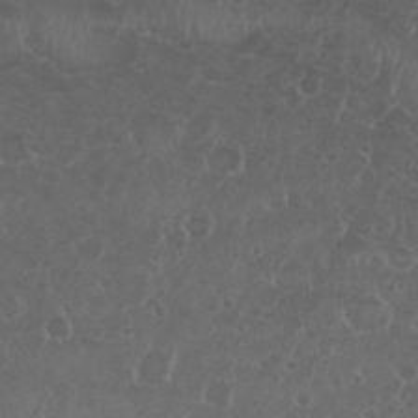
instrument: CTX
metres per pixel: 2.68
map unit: Nhu
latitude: 26.6869
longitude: -51.6505
